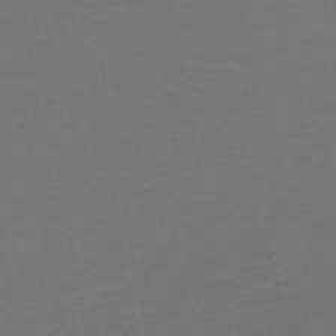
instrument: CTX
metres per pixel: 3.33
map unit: lHb
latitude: -43.4643
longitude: 53.4265
